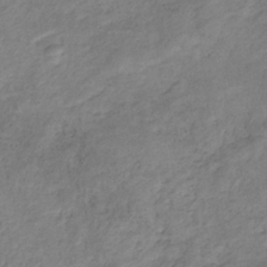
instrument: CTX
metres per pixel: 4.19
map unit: HNb
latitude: -31.3698
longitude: 61.0486
